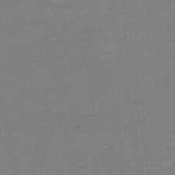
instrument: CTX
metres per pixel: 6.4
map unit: HNb
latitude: -46.0283
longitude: 52.2928
